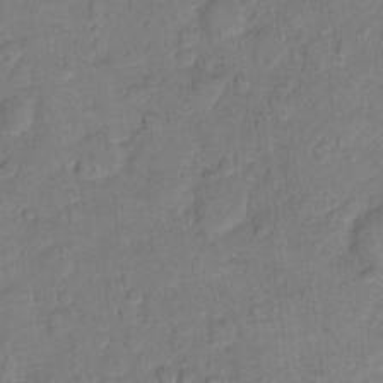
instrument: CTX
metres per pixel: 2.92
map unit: eHh
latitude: 11.1970
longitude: -64.8947
